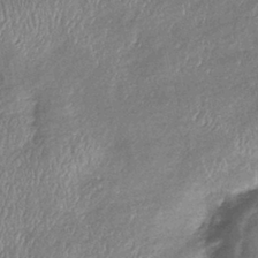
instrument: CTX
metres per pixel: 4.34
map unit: eHb
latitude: -38.9731
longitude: 76.4440
